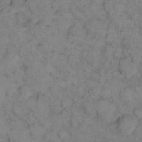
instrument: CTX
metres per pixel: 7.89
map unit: eHh
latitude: 13.7828
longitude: -63.2537
